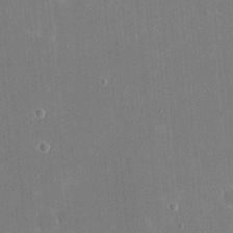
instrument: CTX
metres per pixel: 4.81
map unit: eHh
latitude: 20.5924
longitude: -68.1011
